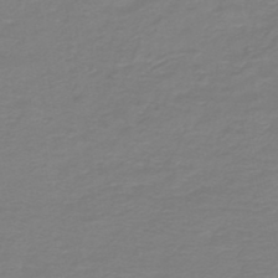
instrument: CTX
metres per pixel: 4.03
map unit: HNb
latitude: -46.1039
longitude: 53.6344
